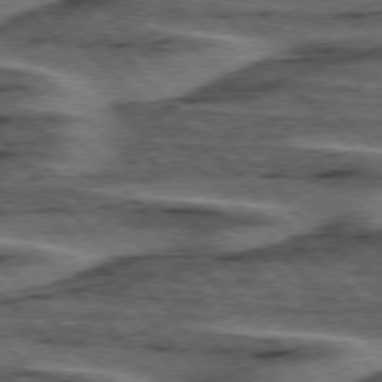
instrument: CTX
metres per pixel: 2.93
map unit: lApd
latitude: 76.1766
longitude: -77.5560
